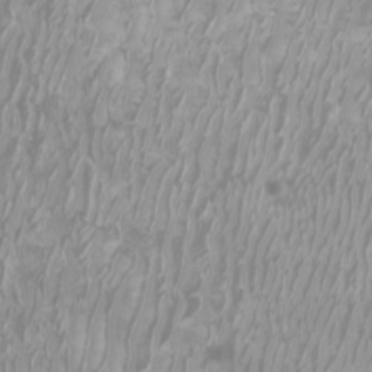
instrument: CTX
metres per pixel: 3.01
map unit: Htu
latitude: -7.0864
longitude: -74.3656
